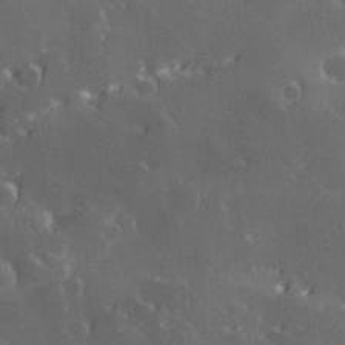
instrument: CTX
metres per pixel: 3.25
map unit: Hve
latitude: 28.6112
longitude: 145.6722
